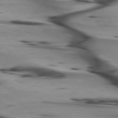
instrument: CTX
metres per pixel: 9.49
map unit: lApd
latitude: 75.5182
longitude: -65.2915
